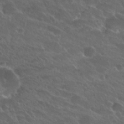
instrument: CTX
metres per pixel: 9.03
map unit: Hto
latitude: 25.4237
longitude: -39.6127
